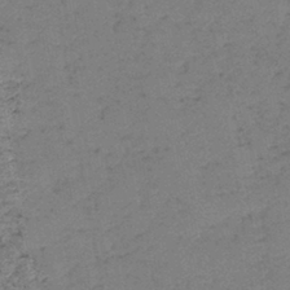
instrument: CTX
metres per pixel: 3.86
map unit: lHb
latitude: -42.0283
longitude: 79.5021
